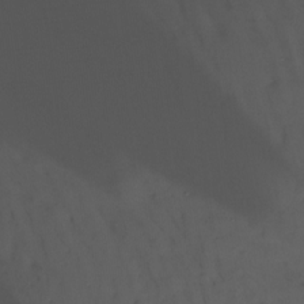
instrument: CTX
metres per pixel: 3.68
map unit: Nhu
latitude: -13.8234
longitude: -52.2901
